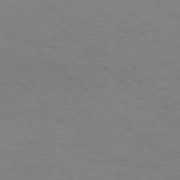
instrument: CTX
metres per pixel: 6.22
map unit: Hpe
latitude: 77.8205
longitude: -125.6505
